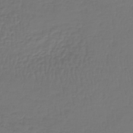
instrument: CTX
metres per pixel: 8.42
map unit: lHb
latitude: -42.0472
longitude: 65.6344
